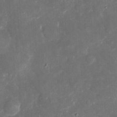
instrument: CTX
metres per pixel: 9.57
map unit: eHh
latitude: 4.9514
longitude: -70.3845
